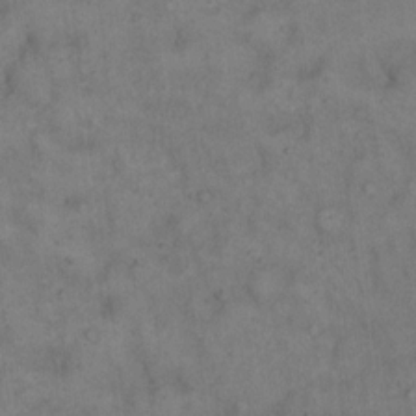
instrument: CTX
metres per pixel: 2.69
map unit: Hto
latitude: 15.4994
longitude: -61.8394
